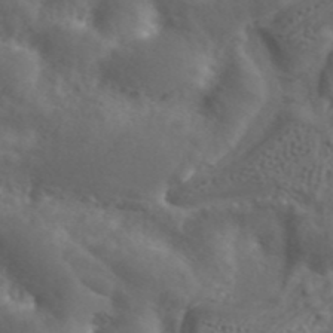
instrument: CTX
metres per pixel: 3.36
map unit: ANa
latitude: 43.1214
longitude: 23.6533
